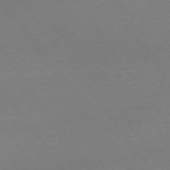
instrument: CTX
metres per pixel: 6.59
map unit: Ap
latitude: -74.5385
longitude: -84.9892
